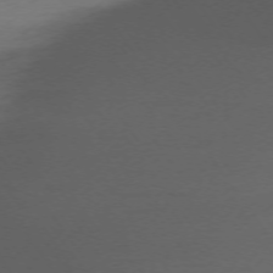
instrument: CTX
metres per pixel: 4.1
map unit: Ap
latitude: -73.7666
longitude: -72.7436
